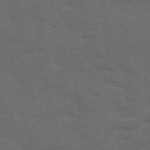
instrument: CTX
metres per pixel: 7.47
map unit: Ave
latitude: 18.8380
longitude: -130.6302
